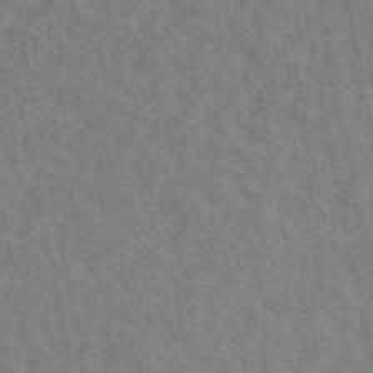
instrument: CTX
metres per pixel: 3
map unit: eAb
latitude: 48.5357
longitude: 116.9352
